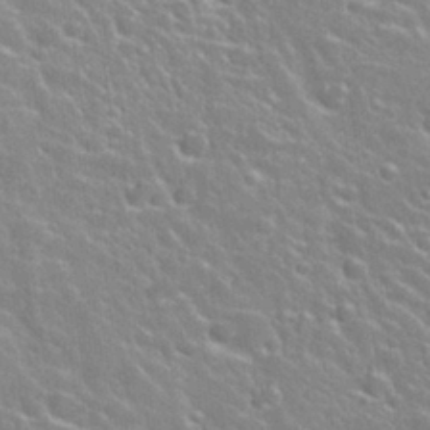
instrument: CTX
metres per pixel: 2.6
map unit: Nhu
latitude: 28.2711
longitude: -51.7638
